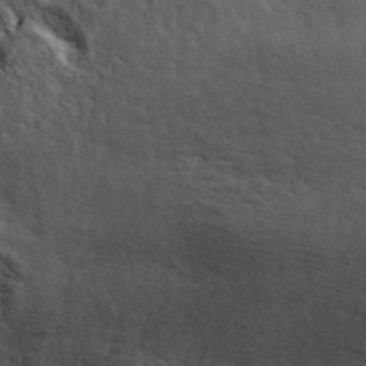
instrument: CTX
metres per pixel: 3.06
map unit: ANa
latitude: 41.8394
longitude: 16.3307
